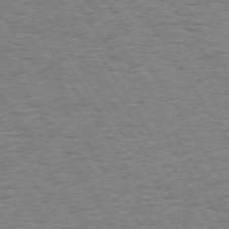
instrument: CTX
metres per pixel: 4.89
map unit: Hpe
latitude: 73.6883
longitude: -130.3468
